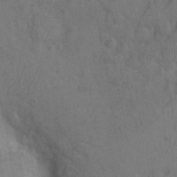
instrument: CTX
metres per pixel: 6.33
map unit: Nhu
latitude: 0.3089
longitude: -15.7639
